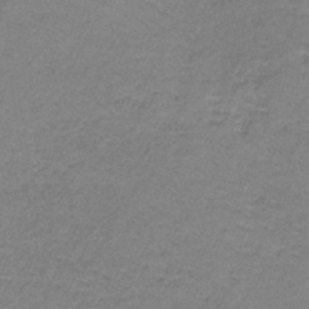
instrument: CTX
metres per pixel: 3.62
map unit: eAb
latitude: -36.1983
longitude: 53.3698
